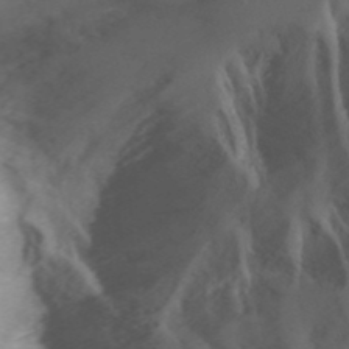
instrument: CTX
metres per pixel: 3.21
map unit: Nhu
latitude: -12.5574
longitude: -73.2159
